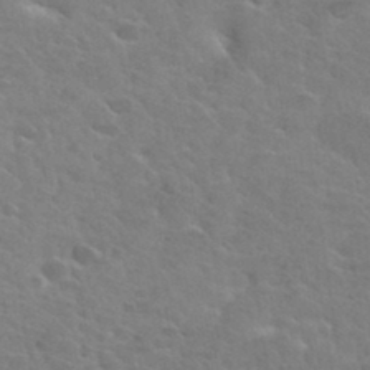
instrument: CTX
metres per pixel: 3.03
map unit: Hto
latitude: 34.9891
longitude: -50.4412
